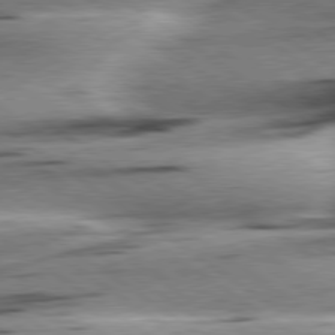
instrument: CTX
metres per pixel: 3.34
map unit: lApd
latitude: 79.0459
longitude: -155.5938
